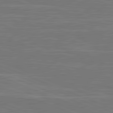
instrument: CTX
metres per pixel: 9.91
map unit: lApd
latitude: 81.8205
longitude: -171.9339
